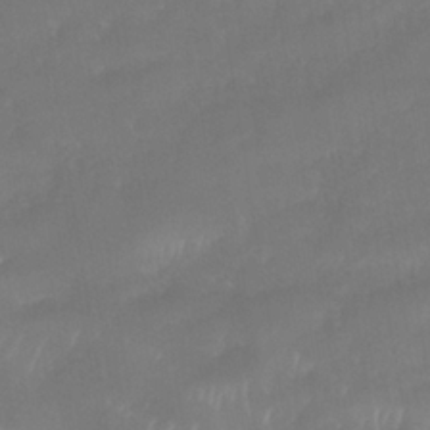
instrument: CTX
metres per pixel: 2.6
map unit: Nhe
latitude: -38.8597
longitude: -118.6679
